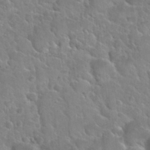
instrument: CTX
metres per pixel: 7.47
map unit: Nhu
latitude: 30.3279
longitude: -53.7828
